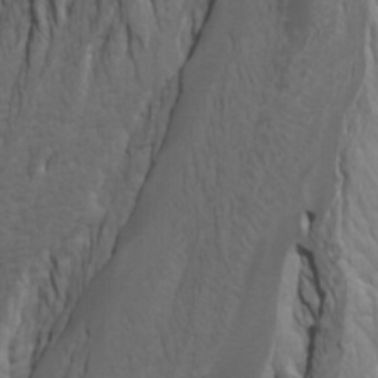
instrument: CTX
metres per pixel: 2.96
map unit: Htu
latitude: -3.6910
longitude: -73.4805
